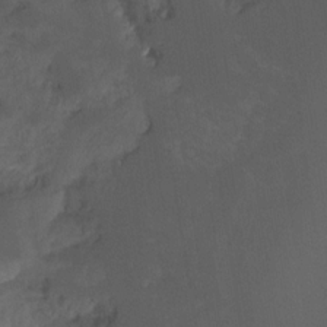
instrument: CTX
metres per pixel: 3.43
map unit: Ht
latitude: -14.3118
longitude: -57.8772
